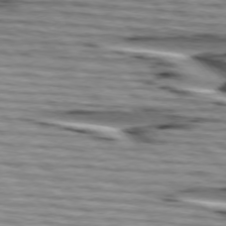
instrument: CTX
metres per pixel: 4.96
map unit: lApd
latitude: 75.3482
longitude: -73.1970
